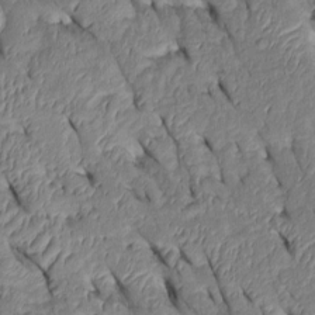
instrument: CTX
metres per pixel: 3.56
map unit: Htu
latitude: 0.7813
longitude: 148.8975
